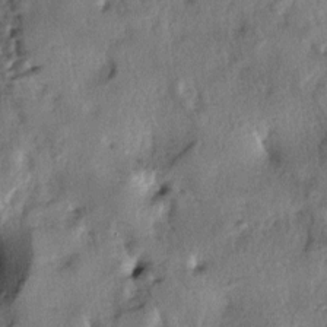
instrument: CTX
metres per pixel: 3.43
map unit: lAa
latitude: -5.4076
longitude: -124.9325
